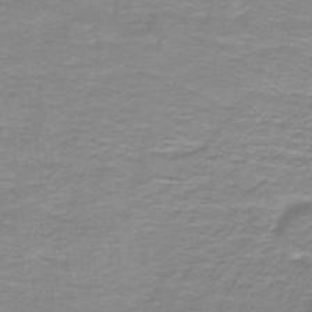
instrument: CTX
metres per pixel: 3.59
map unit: lHb
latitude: -41.3321
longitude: 56.1795
